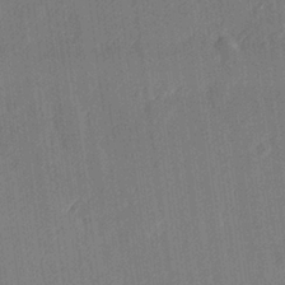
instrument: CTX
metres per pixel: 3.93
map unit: Hve
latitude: 26.8758
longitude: 145.4832
